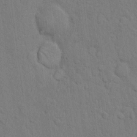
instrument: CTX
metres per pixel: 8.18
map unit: Hto
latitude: 9.9528
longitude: -61.4426
